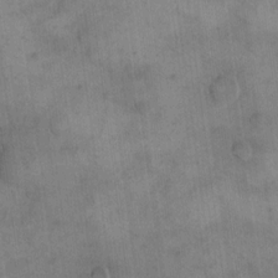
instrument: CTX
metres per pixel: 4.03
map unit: eHh
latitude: 14.9514
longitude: -67.1592
